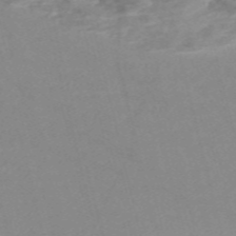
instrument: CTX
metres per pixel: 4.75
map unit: Nve
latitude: -56.9730
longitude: 50.8975
